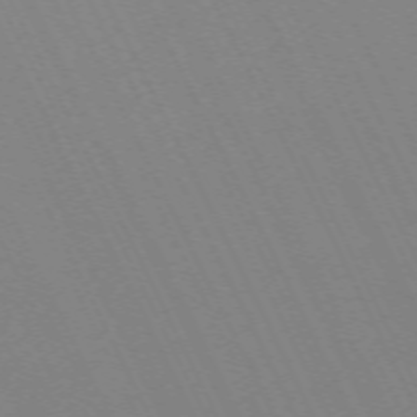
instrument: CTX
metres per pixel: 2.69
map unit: Hpe
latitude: -70.6896
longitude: 16.2551
